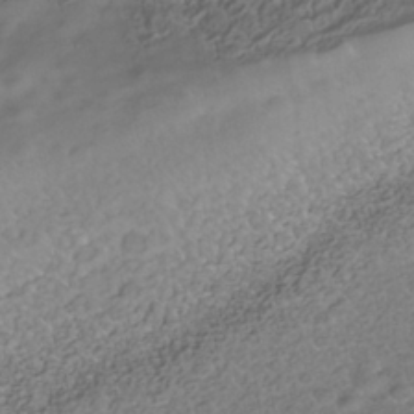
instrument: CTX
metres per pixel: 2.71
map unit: Nhe
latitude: -40.8786
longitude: -100.4034
